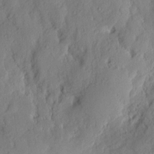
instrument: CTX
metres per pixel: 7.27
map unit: eHh
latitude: 7.8205
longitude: -75.1781
